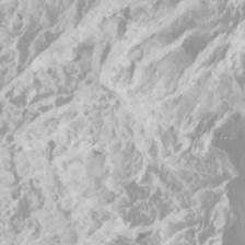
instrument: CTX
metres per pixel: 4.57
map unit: Htu
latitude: -7.1431
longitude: -47.8773
